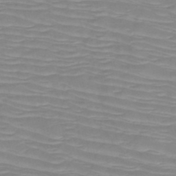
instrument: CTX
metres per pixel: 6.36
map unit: HNb
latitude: -49.7289
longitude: -51.4615
